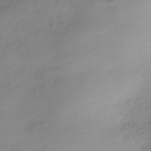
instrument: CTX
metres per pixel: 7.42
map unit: HNhu
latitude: -40.5951
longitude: 97.8989
